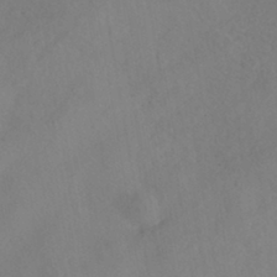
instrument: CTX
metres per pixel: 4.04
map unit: HNhu
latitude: -41.6722
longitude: 101.4454
